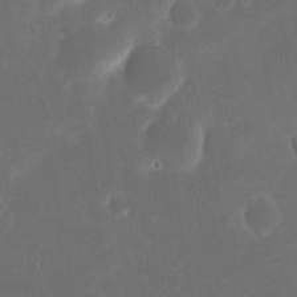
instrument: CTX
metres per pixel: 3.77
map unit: eHh
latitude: 20.1011
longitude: -67.5182
